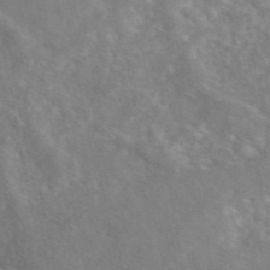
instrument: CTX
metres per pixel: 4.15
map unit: eAb
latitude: 48.8191
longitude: 117.9745
